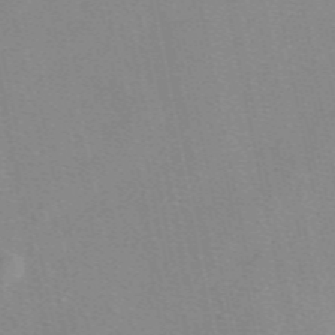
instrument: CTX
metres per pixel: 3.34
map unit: eAb
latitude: 49.4237
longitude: 106.3684
